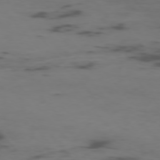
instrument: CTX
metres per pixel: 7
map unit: Ap
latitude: -76.2739
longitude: -66.7435
